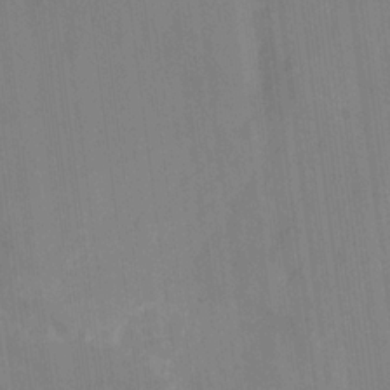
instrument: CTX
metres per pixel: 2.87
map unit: HNhu
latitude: -29.1242
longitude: 66.8219
